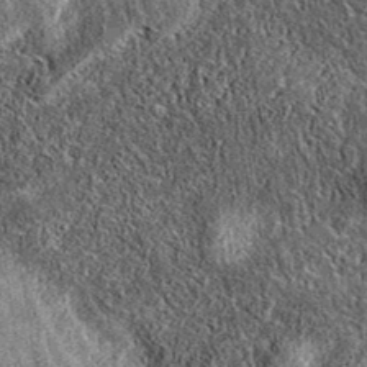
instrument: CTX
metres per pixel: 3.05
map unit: eAb
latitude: 37.1025
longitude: 108.3306
